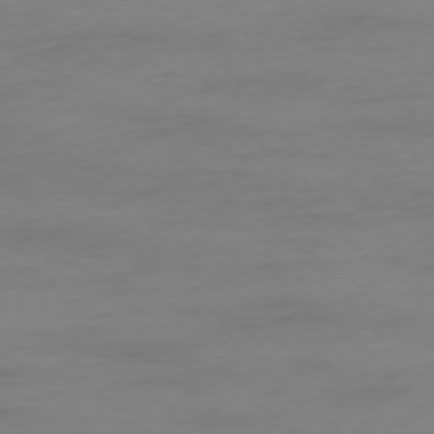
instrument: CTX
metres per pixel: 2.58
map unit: Ap
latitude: -76.6141
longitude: -83.9339
